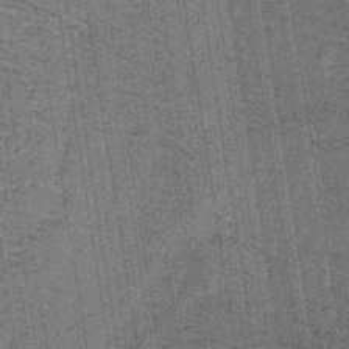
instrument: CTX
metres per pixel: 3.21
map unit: lHb
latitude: -43.5399
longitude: 54.5574
